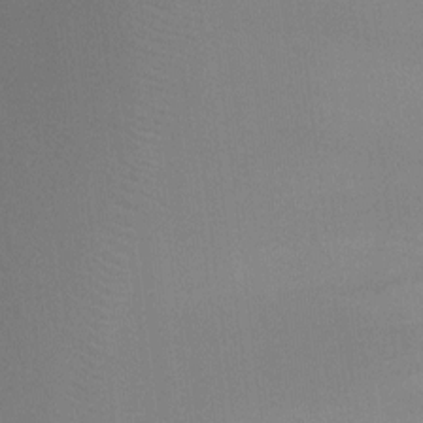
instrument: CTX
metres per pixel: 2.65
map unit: Ht
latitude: -9.2565
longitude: -32.8002
